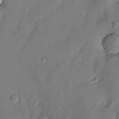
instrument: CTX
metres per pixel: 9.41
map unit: Nve
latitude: -8.3117
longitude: 173.8044
